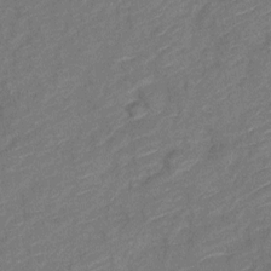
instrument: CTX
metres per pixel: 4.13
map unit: Nve
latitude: -18.6707
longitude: 108.5574
